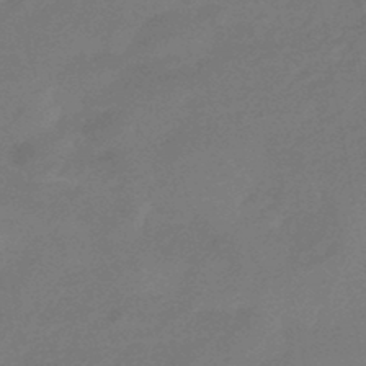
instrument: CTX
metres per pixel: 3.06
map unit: HNhu
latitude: -46.1417
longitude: 90.0283
